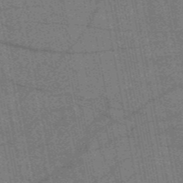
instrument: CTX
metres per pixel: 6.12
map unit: HNb
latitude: -53.8800
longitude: -41.0080
